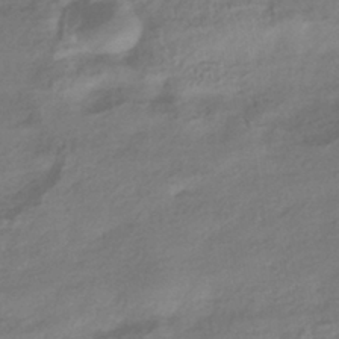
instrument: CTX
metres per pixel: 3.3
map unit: HNhu
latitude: -41.8233
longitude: 94.6707
